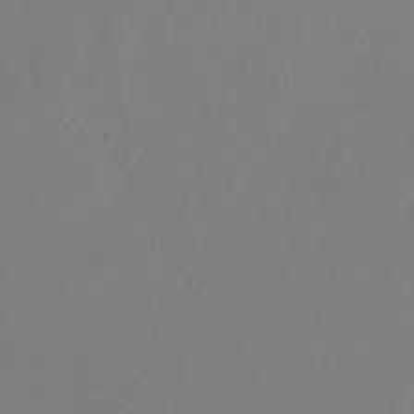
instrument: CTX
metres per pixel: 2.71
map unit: HNhu
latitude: 8.0444
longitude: -0.9702
